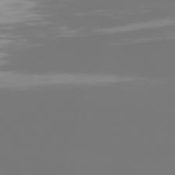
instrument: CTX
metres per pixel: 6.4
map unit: Hpe
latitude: 75.8772
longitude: -143.3860
